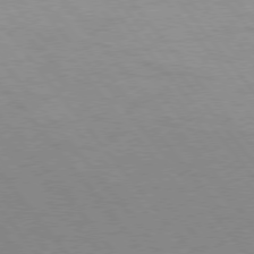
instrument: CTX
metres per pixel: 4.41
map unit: Hpe
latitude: 75.7450
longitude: -143.5749
